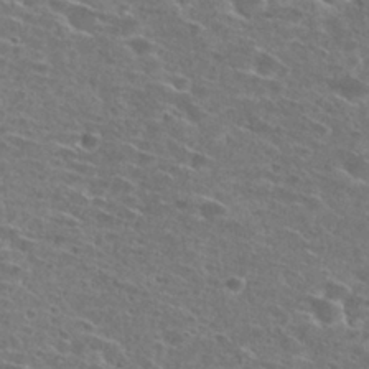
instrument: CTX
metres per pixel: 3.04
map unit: Hto
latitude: 27.0836
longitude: -46.1578
